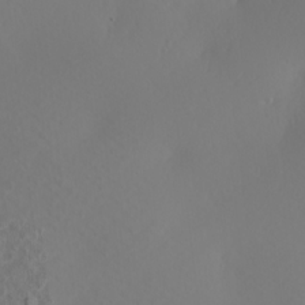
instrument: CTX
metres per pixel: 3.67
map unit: Hve
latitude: 13.3104
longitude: -91.2915
